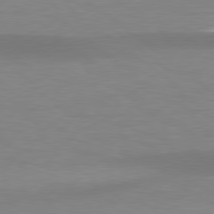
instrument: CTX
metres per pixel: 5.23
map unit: lApd
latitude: 78.7435
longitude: -47.4427
